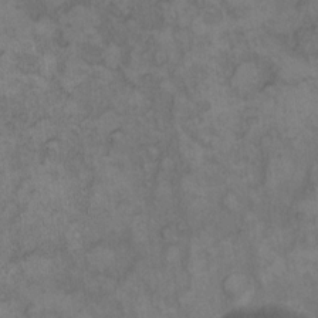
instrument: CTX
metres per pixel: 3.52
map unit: eHh
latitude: 12.3467
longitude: -63.7450
